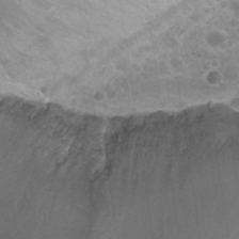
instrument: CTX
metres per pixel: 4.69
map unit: Nhu
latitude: 31.9339
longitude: -53.3104
